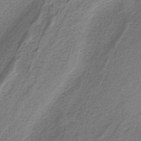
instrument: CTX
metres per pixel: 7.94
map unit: HNb
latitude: -36.9163
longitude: 54.4062
